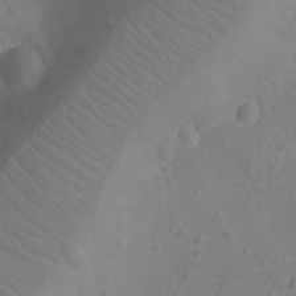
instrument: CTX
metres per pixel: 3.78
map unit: Ht
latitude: -9.7100
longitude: -23.3482
